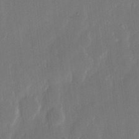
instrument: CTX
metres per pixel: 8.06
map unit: eHh
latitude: 13.1025
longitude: -71.0080
